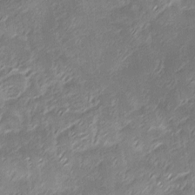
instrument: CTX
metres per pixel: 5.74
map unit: Ave
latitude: -8.3684
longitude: -122.9325
